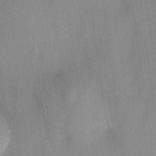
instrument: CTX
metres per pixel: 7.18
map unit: HNhu
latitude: 13.5938
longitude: 11.1242
